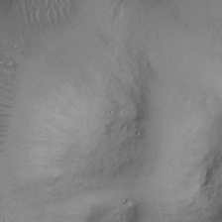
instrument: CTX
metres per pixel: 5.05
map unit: Ht
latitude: 0.8002
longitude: -13.7261
